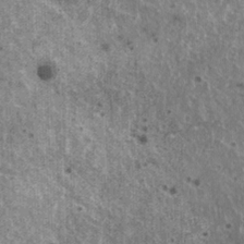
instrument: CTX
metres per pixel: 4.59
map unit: HNhu
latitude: 2.7435
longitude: 5.2187
